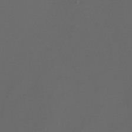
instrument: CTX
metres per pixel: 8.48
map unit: Nhu
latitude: -7.2376
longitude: -82.1766
